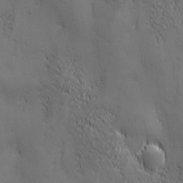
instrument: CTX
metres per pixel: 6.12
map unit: Ave
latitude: 2.0633
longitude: -113.1592
